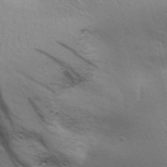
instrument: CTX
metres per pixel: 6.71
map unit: Aa
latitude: 31.1970
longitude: -140.0444
